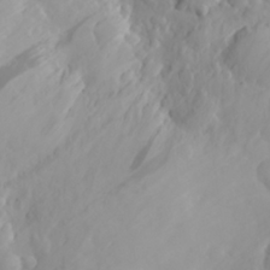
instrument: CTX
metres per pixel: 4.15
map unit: Aa
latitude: 24.0822
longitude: -146.3090
